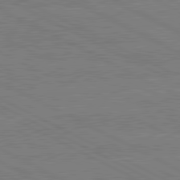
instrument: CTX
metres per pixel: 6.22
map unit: lApd
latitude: 80.8191
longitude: -127.7450
